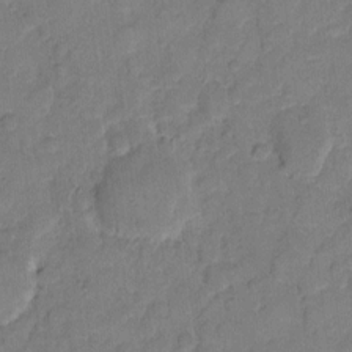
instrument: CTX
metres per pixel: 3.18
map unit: eHh
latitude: 10.8002
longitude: -64.5735
